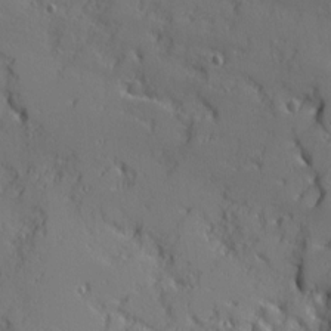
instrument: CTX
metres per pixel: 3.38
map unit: Ave
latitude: 11.7639
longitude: -101.4049
